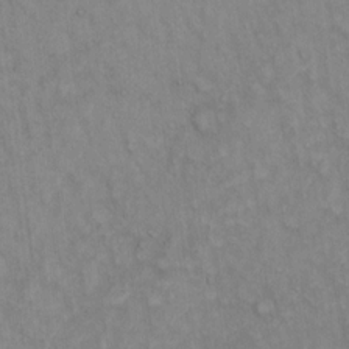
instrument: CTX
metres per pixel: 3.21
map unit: Hto
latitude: 14.6680
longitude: -60.8002
